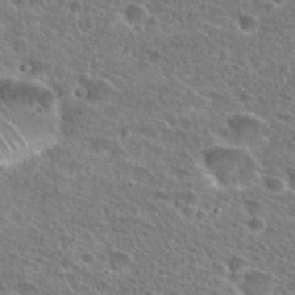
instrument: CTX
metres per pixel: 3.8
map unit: Hto
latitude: 25.6127
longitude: -46.1389
